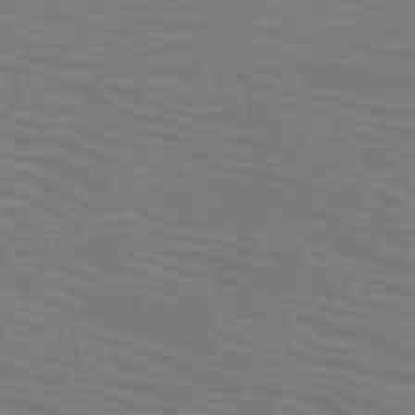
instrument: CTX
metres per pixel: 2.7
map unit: HNb
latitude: -49.7667
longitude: -50.7246
